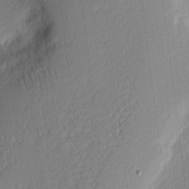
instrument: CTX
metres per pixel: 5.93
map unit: Nhu
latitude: 2.7057
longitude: -76.5168
